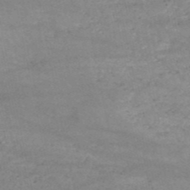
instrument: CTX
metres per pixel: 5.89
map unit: HNb
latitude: -52.5006
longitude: -41.9528
